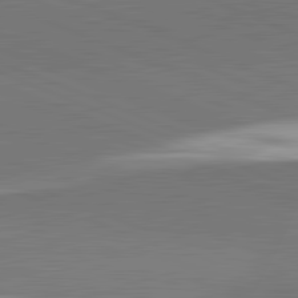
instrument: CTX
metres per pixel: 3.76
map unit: lApd
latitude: 82.2900
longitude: 151.7100
